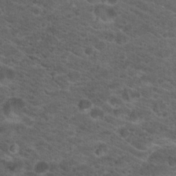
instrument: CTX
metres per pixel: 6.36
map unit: Hto
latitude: 18.5545
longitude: -36.8758
